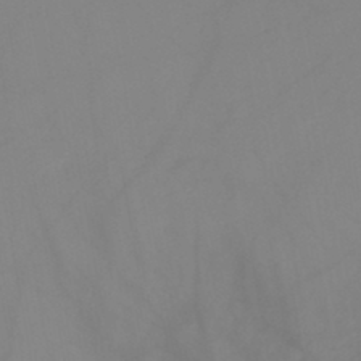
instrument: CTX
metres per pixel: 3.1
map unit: HNb
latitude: -44.5007
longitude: -43.8017
